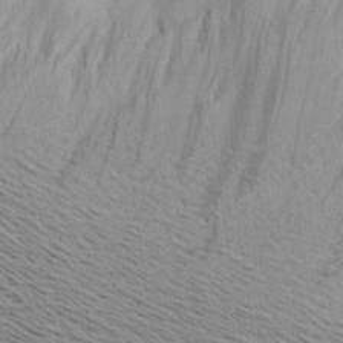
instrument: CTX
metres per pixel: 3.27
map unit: Aa
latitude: 22.2900
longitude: -144.4979
